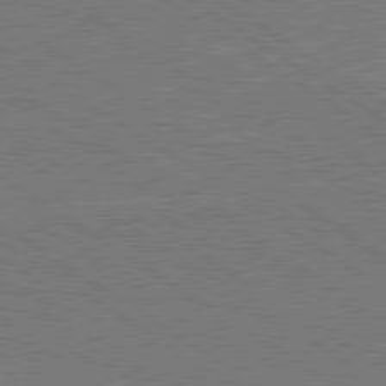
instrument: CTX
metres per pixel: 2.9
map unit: lApd
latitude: 79.6694
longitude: 165.6722
